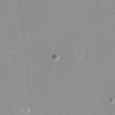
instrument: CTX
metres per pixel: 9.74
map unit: eHh
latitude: -12.0850
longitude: -60.8947
